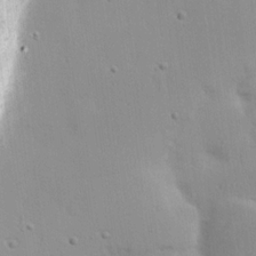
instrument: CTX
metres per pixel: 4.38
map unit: eHh
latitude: 17.9528
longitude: -72.7058
